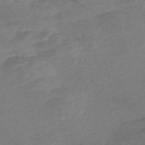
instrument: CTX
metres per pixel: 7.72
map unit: Nve
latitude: -57.9367
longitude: 54.0850
